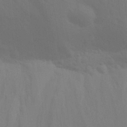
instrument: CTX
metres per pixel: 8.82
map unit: Aa
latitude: 27.0836
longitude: -145.7260
